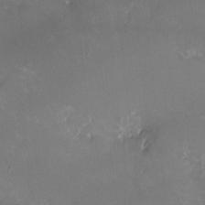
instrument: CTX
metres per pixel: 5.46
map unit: HNhu
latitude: -2.7085
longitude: -6.5735
